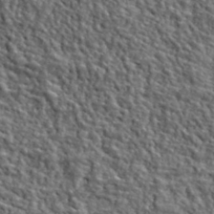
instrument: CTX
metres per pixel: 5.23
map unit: lHvf
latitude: 40.3845
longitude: -86.8947
